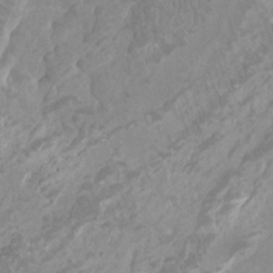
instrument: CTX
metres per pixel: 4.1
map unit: Ht
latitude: -2.6329
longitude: -17.9717
